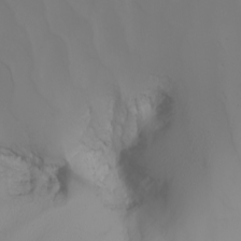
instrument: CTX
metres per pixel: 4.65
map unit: Nhu
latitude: -6.4629
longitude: -93.2348
